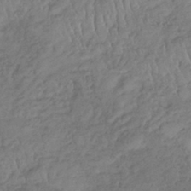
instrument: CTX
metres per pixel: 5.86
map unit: lHb
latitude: -37.2753
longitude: 68.0283
